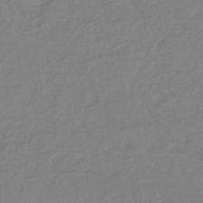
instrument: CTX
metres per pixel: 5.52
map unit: lHb
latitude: -41.9178
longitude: 74.5574
